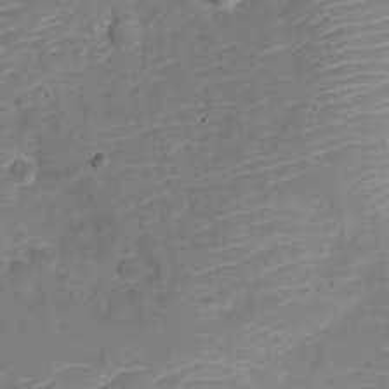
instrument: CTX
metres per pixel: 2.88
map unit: Nve
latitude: -21.3320
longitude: 106.1795
